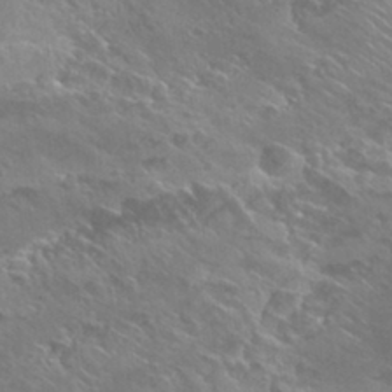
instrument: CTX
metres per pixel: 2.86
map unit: Hto
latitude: 28.2522
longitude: -40.8002
